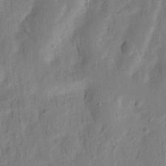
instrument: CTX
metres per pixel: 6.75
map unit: Ht
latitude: 12.1200
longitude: -75.2159
